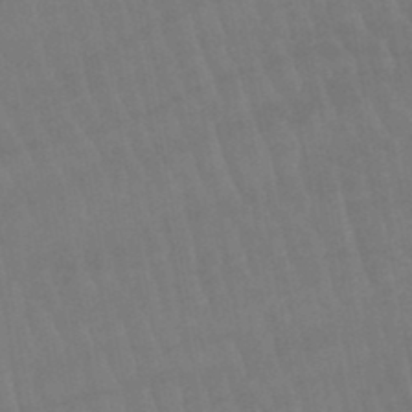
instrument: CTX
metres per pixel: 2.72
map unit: lHb
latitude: -45.8989
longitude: 77.4076
